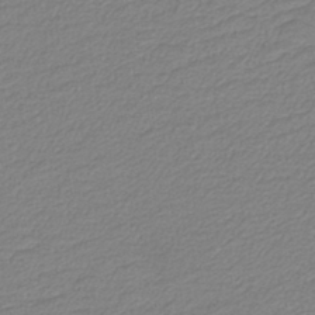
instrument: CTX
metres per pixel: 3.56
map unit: lHb
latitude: -40.8219
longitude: 51.7855
